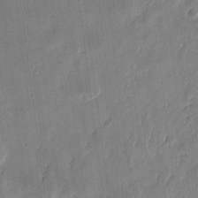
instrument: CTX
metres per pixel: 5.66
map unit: eHh
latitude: 7.8583
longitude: -73.6505
